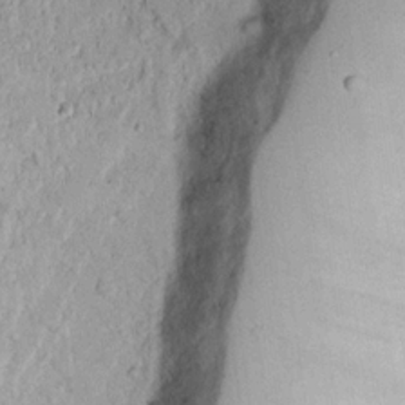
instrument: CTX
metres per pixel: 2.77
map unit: Nhu
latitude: 16.8002
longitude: -74.3278
